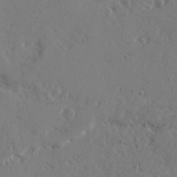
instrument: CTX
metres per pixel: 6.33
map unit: Ave
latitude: 22.8380
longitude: -131.9906
